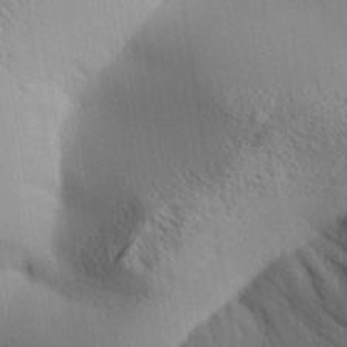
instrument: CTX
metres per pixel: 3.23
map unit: Aa
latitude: 31.6694
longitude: -140.5167
